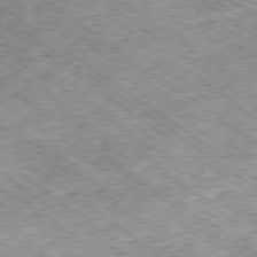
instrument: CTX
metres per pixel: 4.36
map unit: Hpe
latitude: -79.2754
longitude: 7.4454
